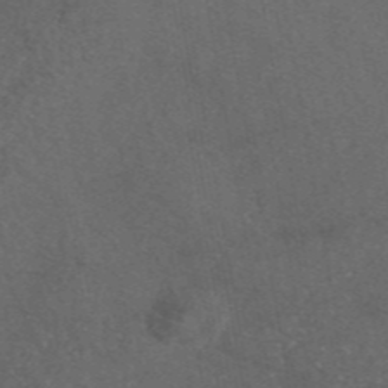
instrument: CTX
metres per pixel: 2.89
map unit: eAb
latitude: 46.5168
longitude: 112.3873
